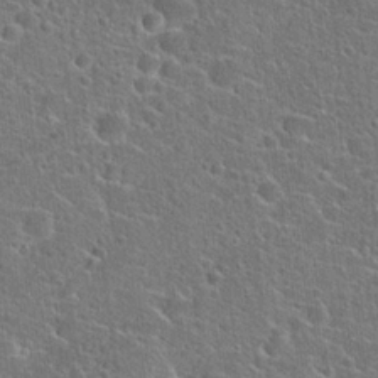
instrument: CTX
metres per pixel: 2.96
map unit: Hto
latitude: 22.9703
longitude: -44.5546
